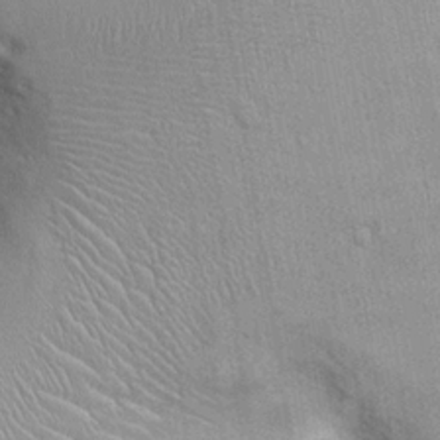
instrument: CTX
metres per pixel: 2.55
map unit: Ht
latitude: -0.3496
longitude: -15.8962
